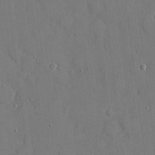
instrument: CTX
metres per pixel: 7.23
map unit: eHh
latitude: 6.6301
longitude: -68.1767
